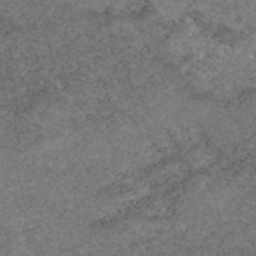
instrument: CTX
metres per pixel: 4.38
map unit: eAb
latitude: 47.6505
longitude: 113.5210
